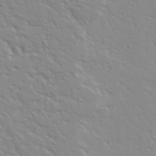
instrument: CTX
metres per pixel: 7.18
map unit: Ave
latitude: 13.2348
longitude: -139.0836
